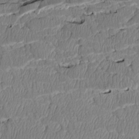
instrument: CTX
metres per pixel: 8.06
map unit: Htu
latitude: 2.9702
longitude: 149.2187
